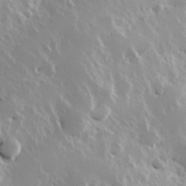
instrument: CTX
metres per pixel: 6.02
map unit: Hve
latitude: 24.2333
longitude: 145.8989
